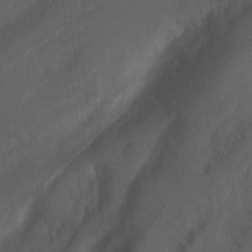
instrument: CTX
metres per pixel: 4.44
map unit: Ht
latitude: 0.4034
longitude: -37.2348
